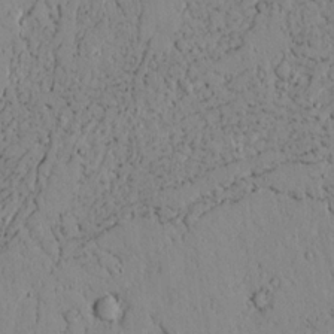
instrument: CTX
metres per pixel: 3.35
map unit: lAvf
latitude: 8.9325
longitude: 168.9730
